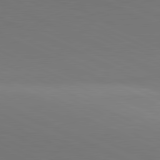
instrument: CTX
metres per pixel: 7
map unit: lApd
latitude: 81.3482
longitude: 144.8030
